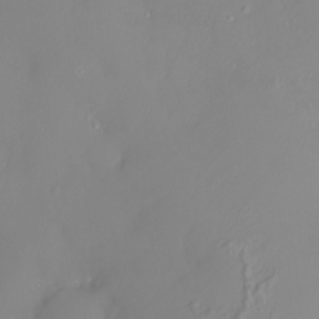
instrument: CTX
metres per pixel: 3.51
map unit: HNhu
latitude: 3.0269
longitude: 7.8233
